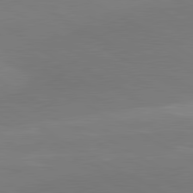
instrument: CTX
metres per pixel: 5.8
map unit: lApd
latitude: 81.1214
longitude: 159.5021
